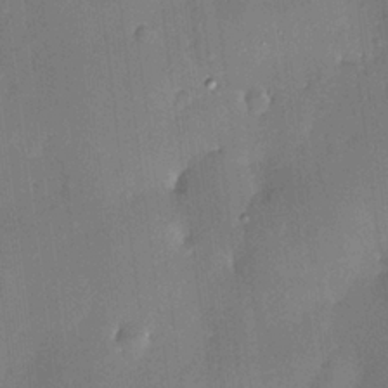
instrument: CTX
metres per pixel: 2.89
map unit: HNhu
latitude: 4.1956
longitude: 8.4818
